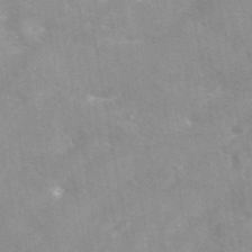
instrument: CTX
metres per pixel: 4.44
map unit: eAb
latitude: 45.5371
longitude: 124.9542
